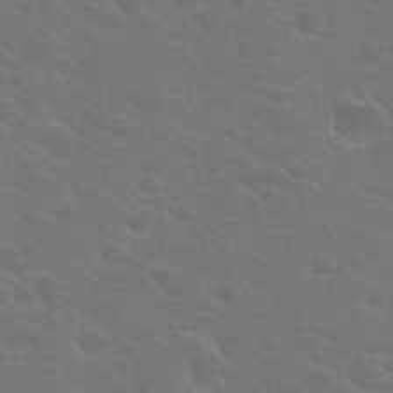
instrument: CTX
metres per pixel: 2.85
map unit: Hto
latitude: 23.3859
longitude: -36.4601
